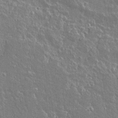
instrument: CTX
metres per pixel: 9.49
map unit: lAvf
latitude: 15.6505
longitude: -128.5923
